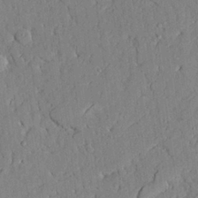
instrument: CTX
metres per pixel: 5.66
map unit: Aa
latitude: 24.1955
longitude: -132.5168
